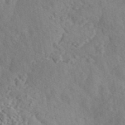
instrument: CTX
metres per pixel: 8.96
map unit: ANa
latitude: 42.6680
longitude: 53.3887
